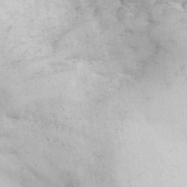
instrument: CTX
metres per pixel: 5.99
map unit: Hve
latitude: 32.1578
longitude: 148.5385
